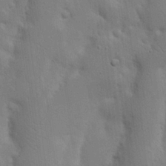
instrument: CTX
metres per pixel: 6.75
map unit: Nhu
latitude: 17.7261
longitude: -75.0647
